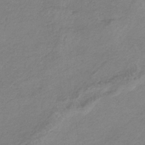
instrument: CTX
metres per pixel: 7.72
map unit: HNb
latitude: -35.4832
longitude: 56.0472
